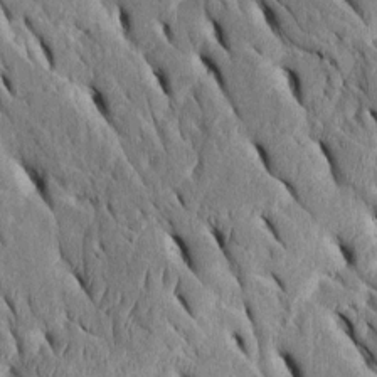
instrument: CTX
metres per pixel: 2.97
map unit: Htu
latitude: -2.5762
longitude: 151.5210
